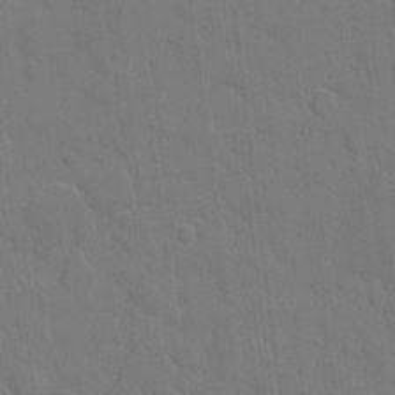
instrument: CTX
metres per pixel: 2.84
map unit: eHh
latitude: 5.8961
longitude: -67.2159
